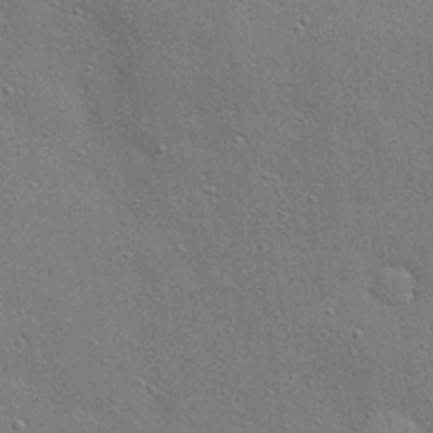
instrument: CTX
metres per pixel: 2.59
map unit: Hve
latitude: 28.1578
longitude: -90.7813
